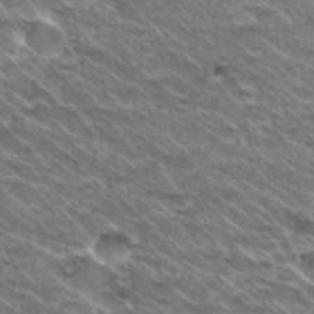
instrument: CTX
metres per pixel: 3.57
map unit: Hto
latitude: 30.4412
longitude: -42.8947
